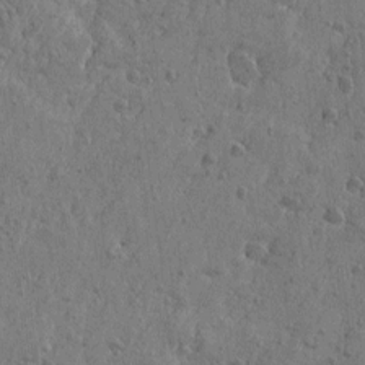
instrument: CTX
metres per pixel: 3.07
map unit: Htu
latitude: -5.1053
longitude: 179.8044
